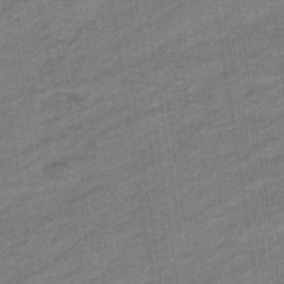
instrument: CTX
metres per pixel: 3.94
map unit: eHb
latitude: -36.9541
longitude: 77.6344
